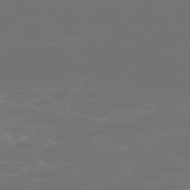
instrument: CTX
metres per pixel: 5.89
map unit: Hpe
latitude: -73.2187
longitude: 4.5762
